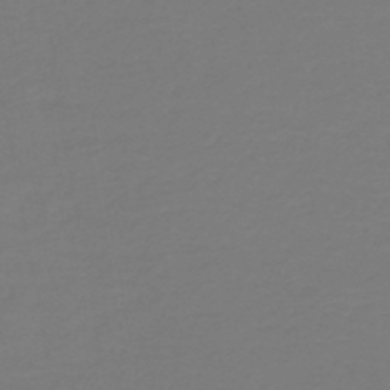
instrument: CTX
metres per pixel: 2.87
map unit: HNb
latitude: -46.6896
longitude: 53.6344
